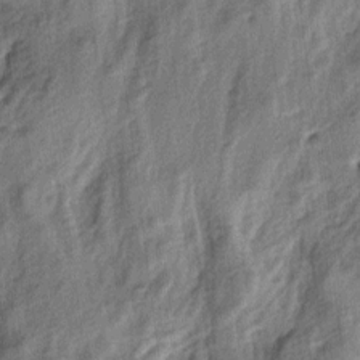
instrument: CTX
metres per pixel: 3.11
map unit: lAa
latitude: -5.2942
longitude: -124.2145
